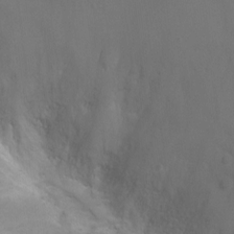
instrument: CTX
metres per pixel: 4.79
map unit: Ht
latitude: -2.5006
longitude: -24.3278
